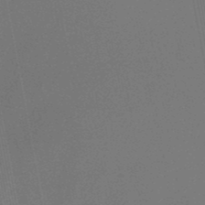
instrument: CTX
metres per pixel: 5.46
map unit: lHb
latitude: -48.7463
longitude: 68.5951
